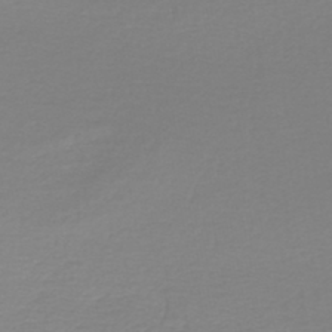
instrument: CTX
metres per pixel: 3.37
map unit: lHb
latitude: -44.3684
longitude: 62.2172
